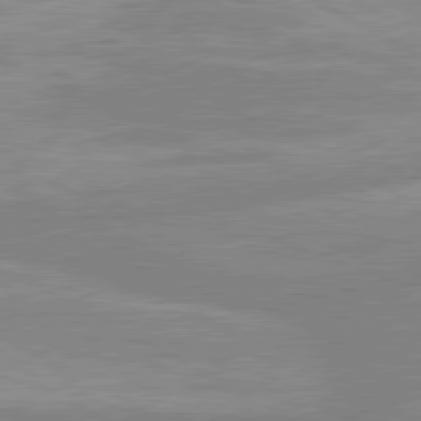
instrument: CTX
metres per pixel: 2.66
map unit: lApd
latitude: 80.3089
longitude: -169.3104
